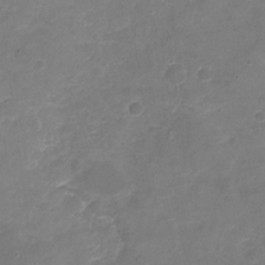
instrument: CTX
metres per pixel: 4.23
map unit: Nhu
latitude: -18.3117
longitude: -56.4978
